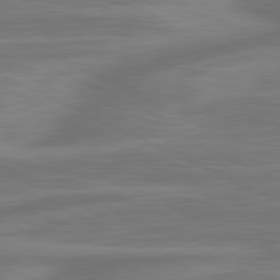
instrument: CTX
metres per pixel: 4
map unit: lApd
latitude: 81.2348
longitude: -174.9703
